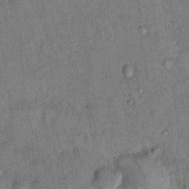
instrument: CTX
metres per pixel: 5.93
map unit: Hto
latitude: 13.2348
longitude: -59.0270
